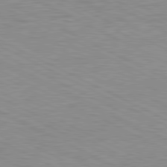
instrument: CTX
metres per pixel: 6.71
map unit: Ap
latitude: -82.0850
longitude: -72.2901
